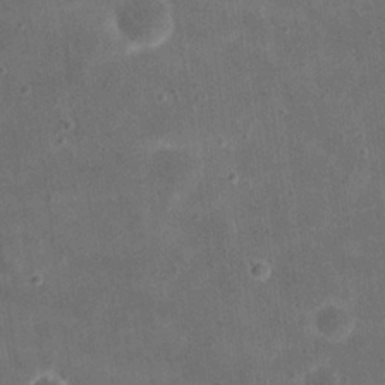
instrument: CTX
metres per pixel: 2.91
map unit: eHh
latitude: 20.8758
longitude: -66.6112
